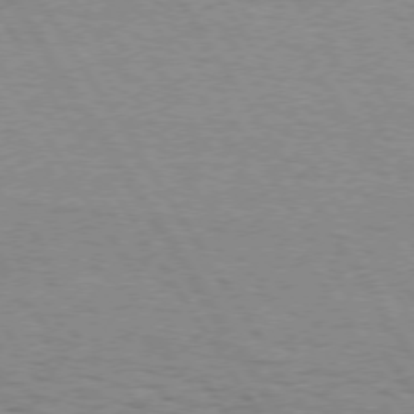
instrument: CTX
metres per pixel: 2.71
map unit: Hpe
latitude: 73.1781
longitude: -143.6883
